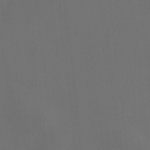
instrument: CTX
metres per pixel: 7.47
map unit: HNhu
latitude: 10.7624
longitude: 10.4440
